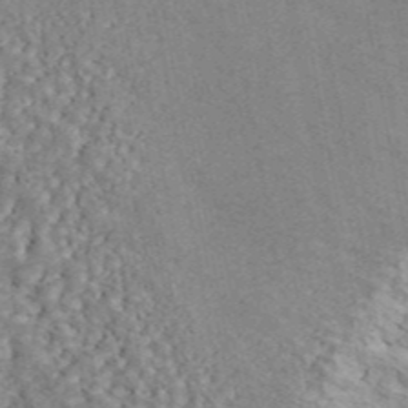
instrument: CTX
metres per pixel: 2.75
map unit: ANa
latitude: 45.5938
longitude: 45.2376
